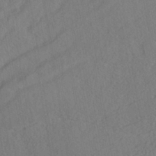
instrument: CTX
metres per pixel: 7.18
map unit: HNhu
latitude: -39.4077
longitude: 107.0865
